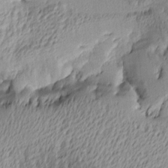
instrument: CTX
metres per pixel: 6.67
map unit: Ave
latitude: 4.0633
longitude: -113.9528
